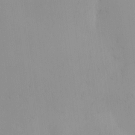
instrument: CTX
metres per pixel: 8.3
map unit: eHh
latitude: -4.0661
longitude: 15.7667
